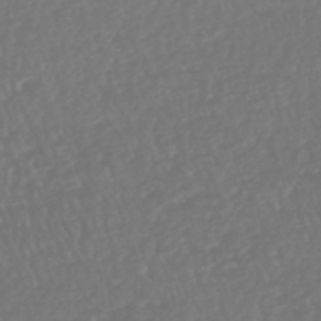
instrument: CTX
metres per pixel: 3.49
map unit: HNhu
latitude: -48.5007
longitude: 102.0661
